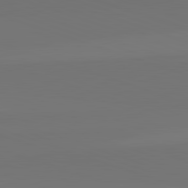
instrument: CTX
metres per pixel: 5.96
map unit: lApd
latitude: 82.3278
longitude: 144.1039
